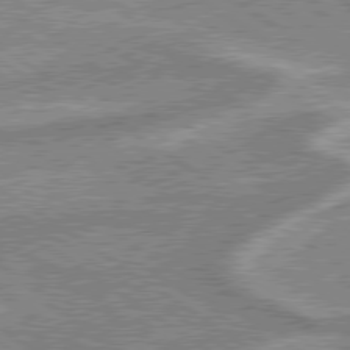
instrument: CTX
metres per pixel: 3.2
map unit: lApd
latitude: 79.2348
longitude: -170.2144
